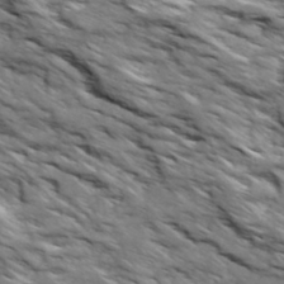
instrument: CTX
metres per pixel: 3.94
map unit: Ave
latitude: 19.2726
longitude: -134.8758
